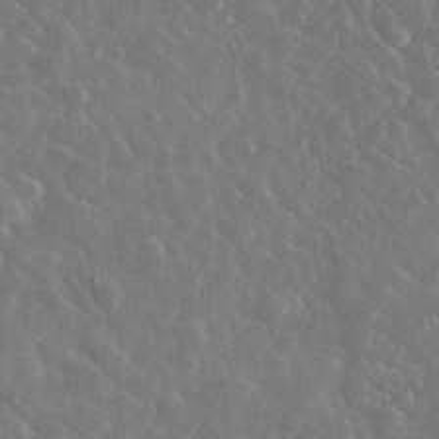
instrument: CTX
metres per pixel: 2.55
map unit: lHvf
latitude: 36.9136
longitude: -89.5372
